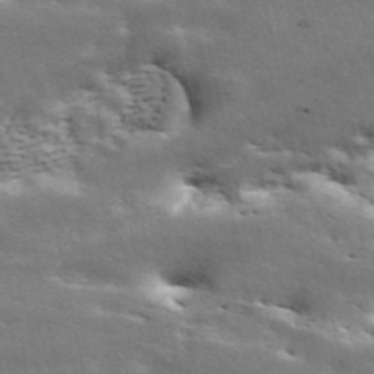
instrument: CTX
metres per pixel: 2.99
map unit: ANa
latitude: 42.5735
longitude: 47.0297
